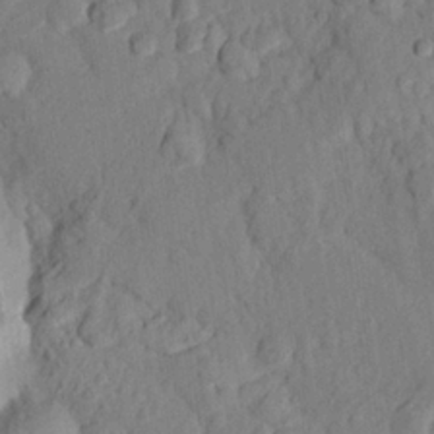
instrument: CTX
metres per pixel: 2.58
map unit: eHh
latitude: 24.5923
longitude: -79.8017
